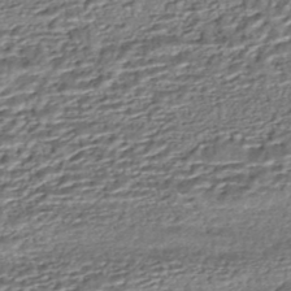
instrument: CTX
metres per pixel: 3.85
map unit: HNhu
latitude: -46.4818
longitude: 106.0094
